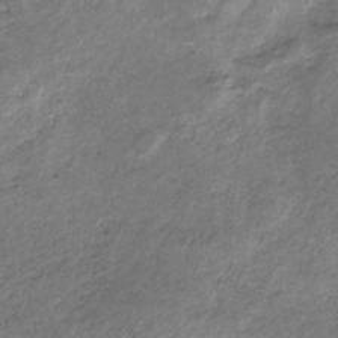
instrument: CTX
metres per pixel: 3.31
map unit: HNb
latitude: -32.5196
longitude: 61.6911
